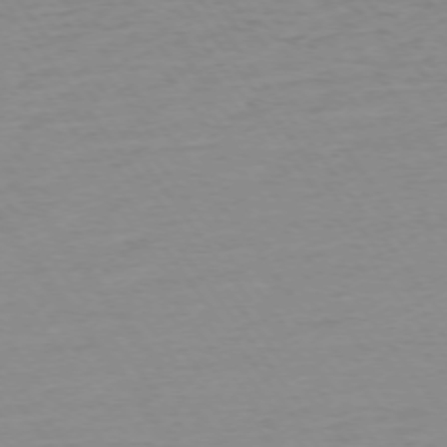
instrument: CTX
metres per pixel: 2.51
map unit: Ap
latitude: -74.7086
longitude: -83.4048
